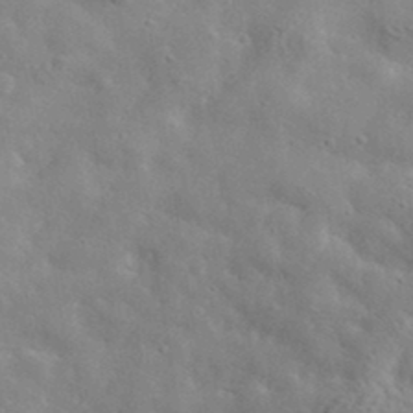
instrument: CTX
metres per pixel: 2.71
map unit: lHvf
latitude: 36.5924
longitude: -87.1781
